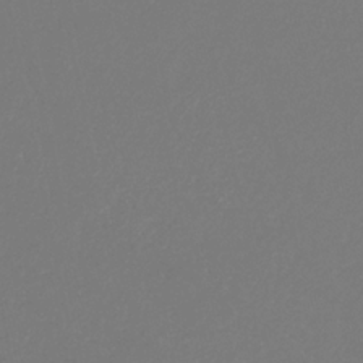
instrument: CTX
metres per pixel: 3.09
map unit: eHb
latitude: -30.6707
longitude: 66.4440
